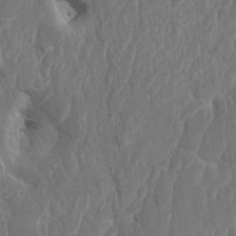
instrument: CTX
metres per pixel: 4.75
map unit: HNhu
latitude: 4.4223
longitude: -6.6679
